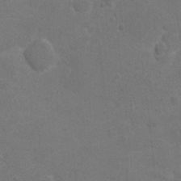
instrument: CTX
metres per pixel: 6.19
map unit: Nhu
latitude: 6.3656
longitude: -24.4034
